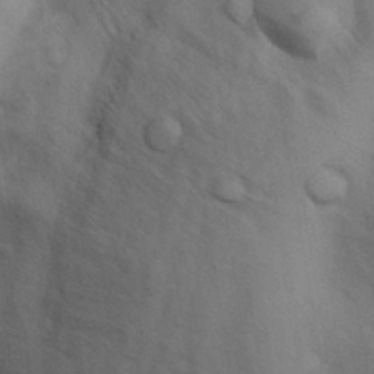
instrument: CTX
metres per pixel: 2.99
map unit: Nhu
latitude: 6.5168
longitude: -24.2333
